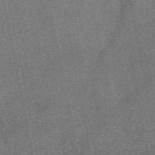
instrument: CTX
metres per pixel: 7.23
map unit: eAb
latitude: 48.3845
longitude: 104.9541
